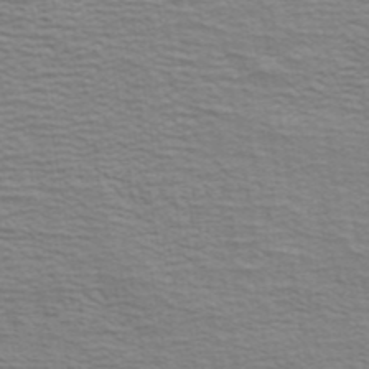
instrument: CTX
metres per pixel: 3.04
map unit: ANa
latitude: 43.1214
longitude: 29.4454
